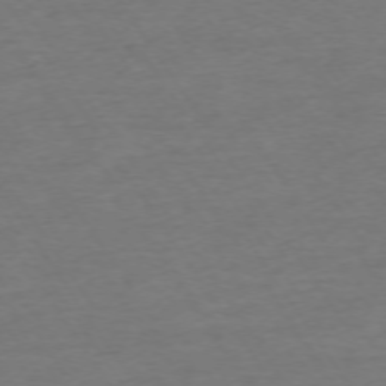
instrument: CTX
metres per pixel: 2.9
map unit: Ap
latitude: -73.9745
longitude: -85.7450
